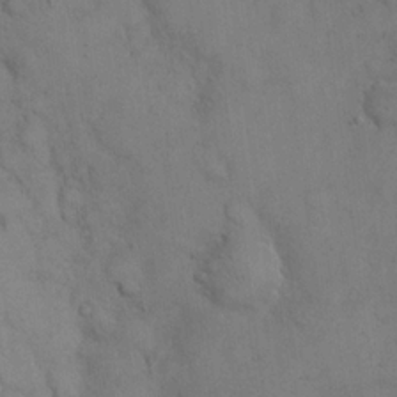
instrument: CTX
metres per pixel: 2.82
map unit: eHh
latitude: 20.9892
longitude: -59.6694
